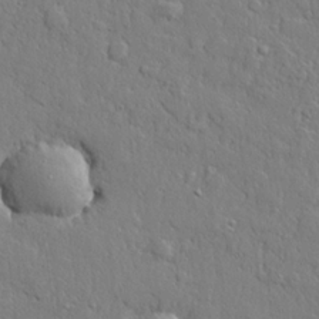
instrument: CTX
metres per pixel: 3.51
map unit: lHvf
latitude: 22.4412
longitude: 144.1039
